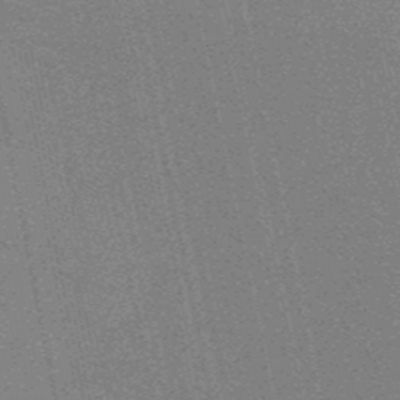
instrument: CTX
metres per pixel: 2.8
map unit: HNb
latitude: -52.7652
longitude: -47.8395
